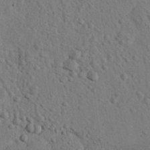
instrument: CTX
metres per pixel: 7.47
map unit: eHh
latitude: 24.5545
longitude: -80.5735
